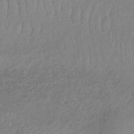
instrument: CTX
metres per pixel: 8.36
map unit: lHb
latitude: -35.3699
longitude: 68.6518
